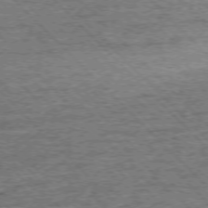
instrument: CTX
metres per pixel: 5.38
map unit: Ap
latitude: -76.5763
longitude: -92.0822
